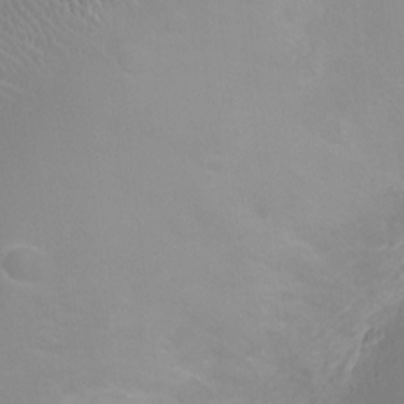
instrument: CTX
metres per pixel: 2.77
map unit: Ht
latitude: -2.3117
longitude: -16.5924
